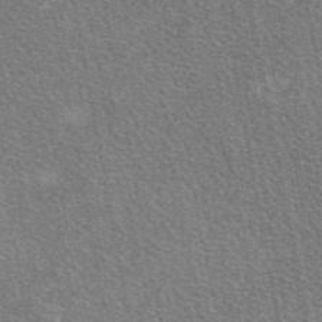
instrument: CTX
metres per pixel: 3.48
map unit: eAb
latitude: 47.5560
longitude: 115.1053
